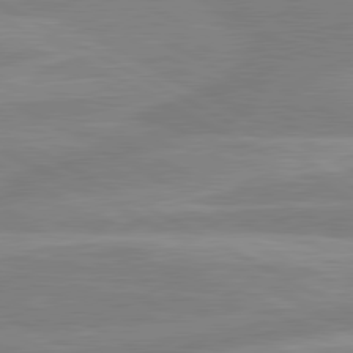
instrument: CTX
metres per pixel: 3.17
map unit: lApd
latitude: 80.7435
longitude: -168.6113
